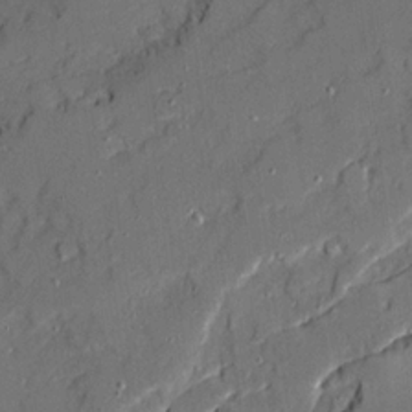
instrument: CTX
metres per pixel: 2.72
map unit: Ave
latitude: 19.7071
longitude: -128.4034
